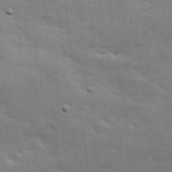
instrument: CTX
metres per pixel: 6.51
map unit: Ave
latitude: 11.8206
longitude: -102.3089
